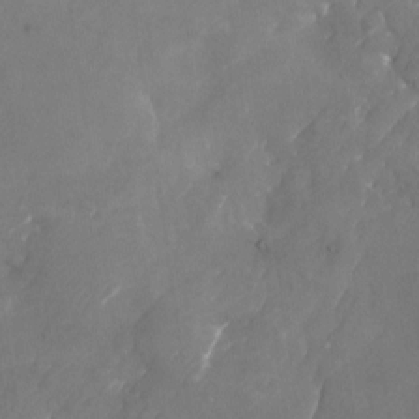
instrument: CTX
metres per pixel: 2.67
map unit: Nhu
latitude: -23.5210
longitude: -70.5546
